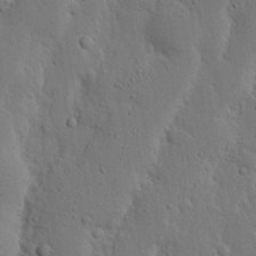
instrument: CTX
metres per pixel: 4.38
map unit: Nhu
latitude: 19.1592
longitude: -75.4804
